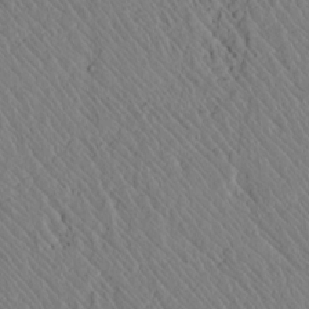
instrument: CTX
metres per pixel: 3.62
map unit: lAvf
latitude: 7.3482
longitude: 159.3698
